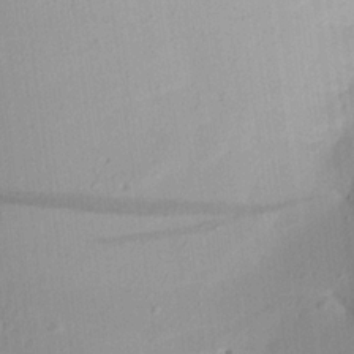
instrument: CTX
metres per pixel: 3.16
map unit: Aa
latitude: 20.4412
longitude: -146.8569
